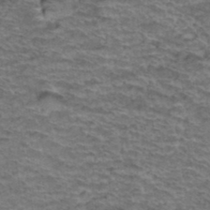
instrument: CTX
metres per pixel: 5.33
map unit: Hto
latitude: 37.9717
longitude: -43.7072
